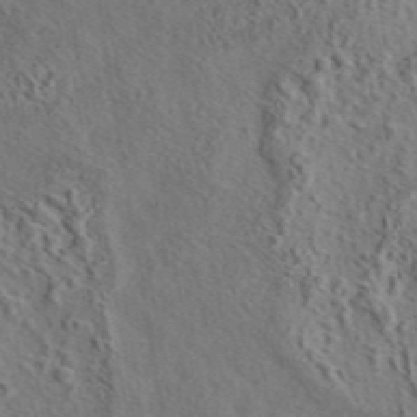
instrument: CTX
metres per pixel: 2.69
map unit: eAb
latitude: 43.7639
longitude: 115.2565
